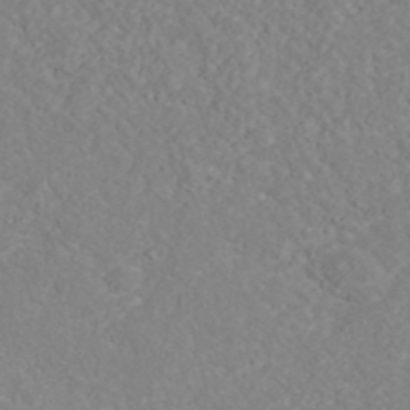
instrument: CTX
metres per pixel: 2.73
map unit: ANa
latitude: 41.5560
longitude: 29.0298
